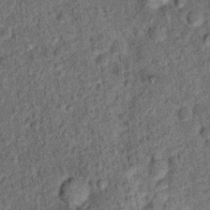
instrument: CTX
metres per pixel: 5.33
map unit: Ht
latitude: 9.4426
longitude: -38.7624
